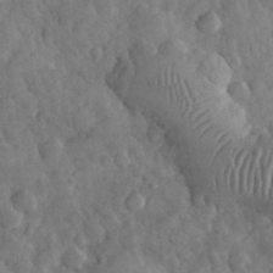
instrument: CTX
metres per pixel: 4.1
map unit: eHh
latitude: 32.7624
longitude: -68.9703
